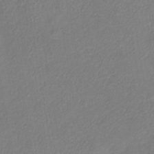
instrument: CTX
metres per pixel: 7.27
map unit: HNhu
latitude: -40.6518
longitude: 108.6707
